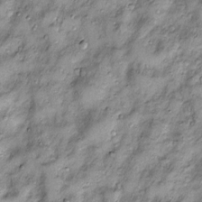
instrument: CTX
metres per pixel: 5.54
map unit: Htu
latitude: -4.6140
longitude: 159.6911
